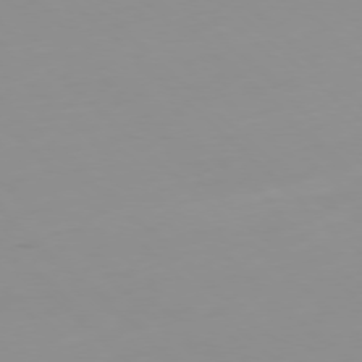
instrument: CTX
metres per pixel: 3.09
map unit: Hpe
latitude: -78.3684
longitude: 14.6519
